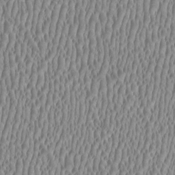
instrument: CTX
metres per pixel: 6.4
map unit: HNhu
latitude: 0.3656
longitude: -0.2144
